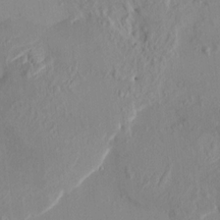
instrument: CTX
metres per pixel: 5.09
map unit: HNhu
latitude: 7.5182
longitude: -1.2348
